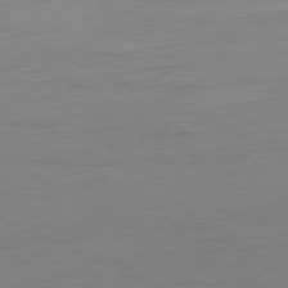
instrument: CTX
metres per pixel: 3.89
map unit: Ap
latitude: -81.1431
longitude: -59.7450
